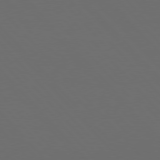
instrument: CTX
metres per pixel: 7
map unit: Hpe
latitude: 76.8380
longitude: -168.7435
